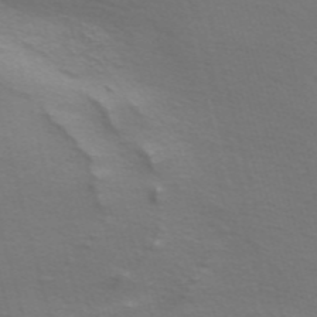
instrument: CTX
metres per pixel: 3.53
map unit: Nve
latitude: -57.1809
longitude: 63.7666
